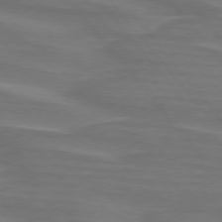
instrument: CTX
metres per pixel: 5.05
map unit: lApd
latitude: 75.2537
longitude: -80.4790
